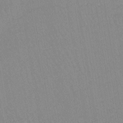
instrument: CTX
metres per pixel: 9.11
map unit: lHb
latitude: -40.2172
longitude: 67.5399
